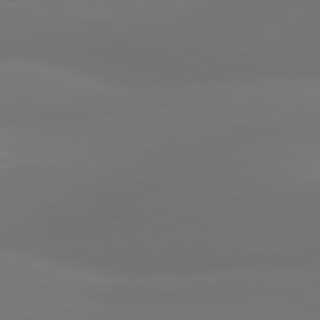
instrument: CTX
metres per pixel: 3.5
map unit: lApd
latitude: 81.0269
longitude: -164.1011
